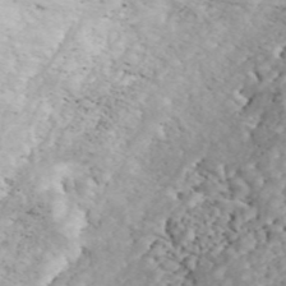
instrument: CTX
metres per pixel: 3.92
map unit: ANa
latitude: 45.7449
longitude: 28.2928
